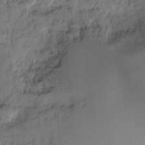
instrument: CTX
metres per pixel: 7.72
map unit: Ht
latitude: -15.6344
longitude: -41.8961
